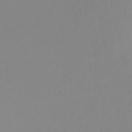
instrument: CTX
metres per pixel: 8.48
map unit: lHb
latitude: -44.0850
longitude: 59.8233
